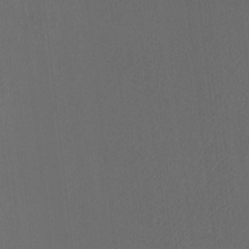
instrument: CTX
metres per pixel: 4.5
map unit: Htu
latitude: -7.0864
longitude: -66.4979
